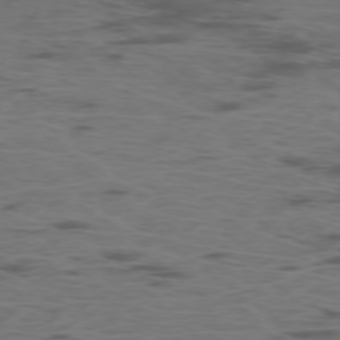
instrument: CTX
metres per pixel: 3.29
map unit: Ap
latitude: -76.2173
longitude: -67.5182
